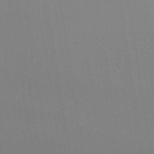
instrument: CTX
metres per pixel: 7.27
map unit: ANa
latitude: 43.8961
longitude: 28.1039
